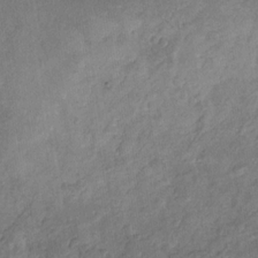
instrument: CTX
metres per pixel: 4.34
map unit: Nhu
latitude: -31.2754
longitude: -62.0255
